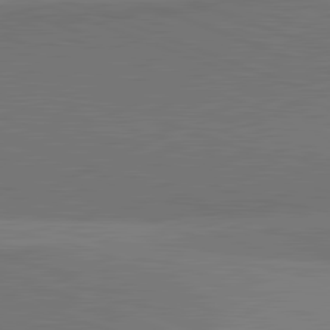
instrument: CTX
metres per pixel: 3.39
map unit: lApd
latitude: 82.0255
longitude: 148.9731
